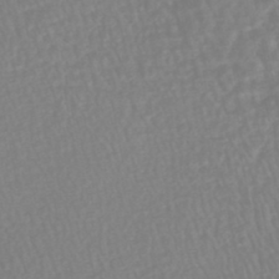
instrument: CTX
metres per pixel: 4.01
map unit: HNhu
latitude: -48.1795
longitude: 101.7288
